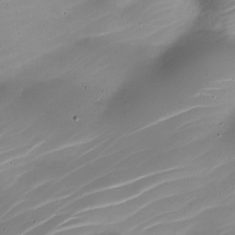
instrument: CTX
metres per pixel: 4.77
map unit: Nhe
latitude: -19.6911
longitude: 143.8044
